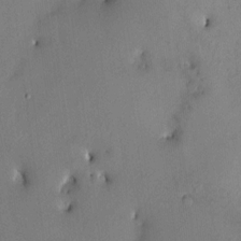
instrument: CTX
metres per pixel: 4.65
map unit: HNhu
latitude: 6.7813
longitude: 4.6896
